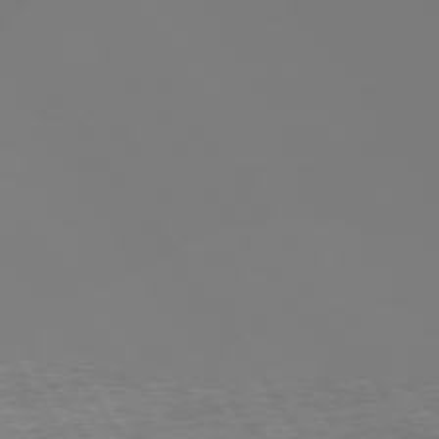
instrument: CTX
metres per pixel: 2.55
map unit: Hpe
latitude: 73.6694
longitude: -128.7435
